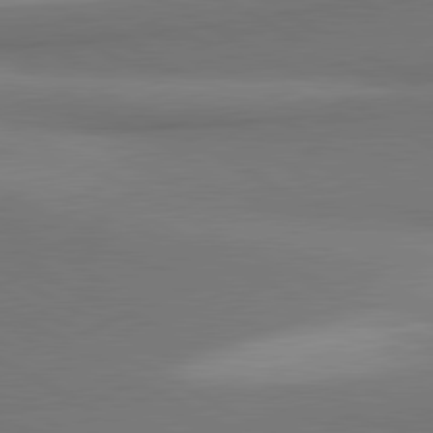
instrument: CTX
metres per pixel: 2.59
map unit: lApd
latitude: 81.0458
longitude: 155.8989
